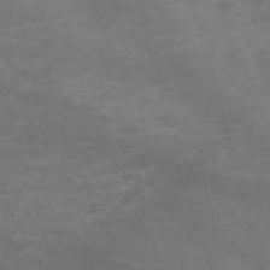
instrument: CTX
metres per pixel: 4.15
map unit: Nve
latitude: -59.4454
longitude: 59.0297
